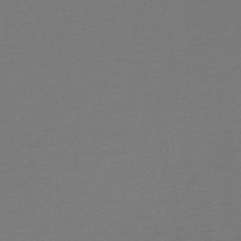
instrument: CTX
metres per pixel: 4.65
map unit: lHb
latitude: -47.3698
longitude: 64.8597
